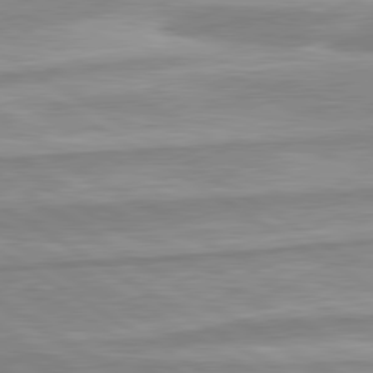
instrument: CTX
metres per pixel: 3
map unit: lApd
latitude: 80.2145
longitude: -172.3089
